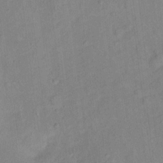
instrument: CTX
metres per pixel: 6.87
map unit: Ht
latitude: 13.3671
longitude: -39.6505
